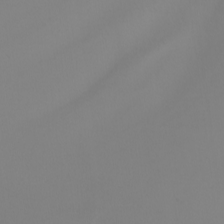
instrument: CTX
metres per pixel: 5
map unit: Nhu
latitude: -7.8800
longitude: -95.0081
